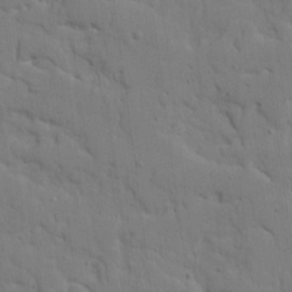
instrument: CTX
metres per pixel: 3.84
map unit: Ave
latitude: 17.9150
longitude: -128.6490
